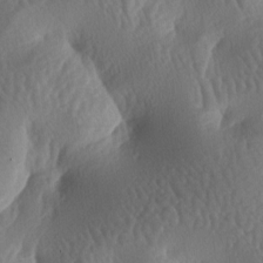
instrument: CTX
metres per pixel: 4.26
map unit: lAa
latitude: -6.8219
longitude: -128.2522
